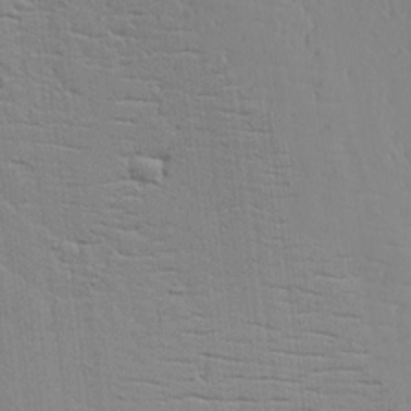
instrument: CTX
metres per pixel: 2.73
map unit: Aa
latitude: 17.4049
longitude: -125.1025
